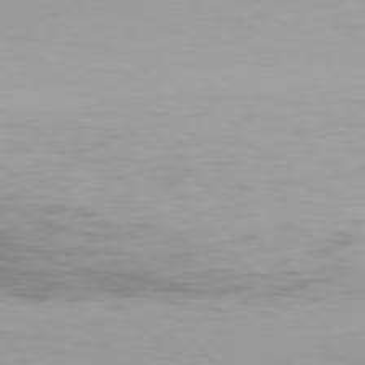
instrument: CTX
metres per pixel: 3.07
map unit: Hpe
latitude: 76.6301
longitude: -170.6112
